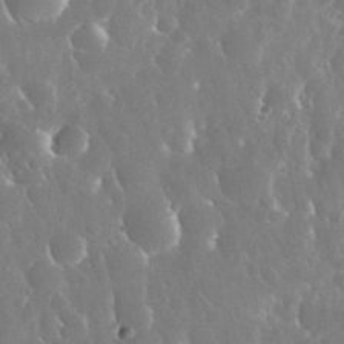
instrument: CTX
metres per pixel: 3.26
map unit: eHh
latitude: 34.5545
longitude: -57.9150
